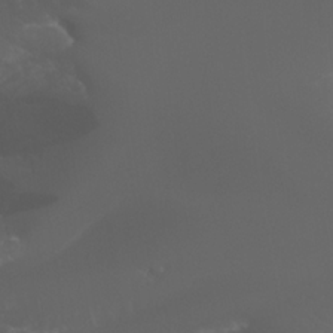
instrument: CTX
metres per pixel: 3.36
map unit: Htu
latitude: -5.2376
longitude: -75.6316
